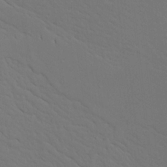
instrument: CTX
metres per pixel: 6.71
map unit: Nhu
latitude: 19.8016
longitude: -73.6883
